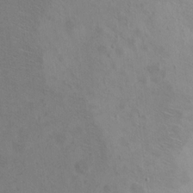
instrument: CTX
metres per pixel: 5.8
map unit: Hto
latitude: 11.4616
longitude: -35.5182
